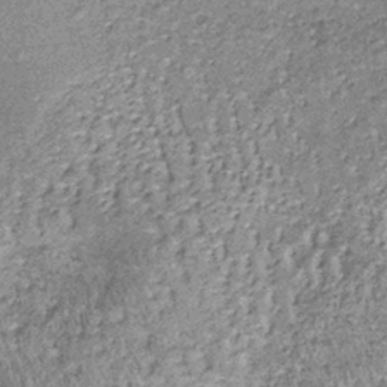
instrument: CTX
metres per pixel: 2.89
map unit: lHb
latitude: -37.5021
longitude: 66.2740
